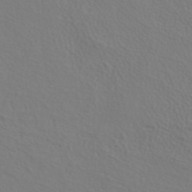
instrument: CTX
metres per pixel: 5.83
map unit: ANa
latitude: 38.9891
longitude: 20.7463
